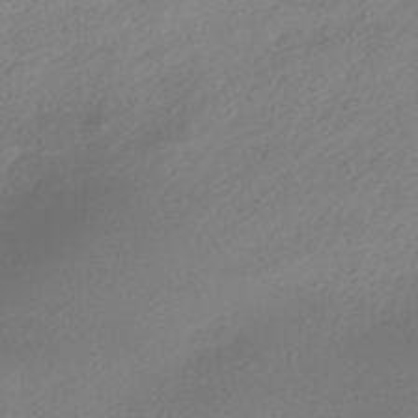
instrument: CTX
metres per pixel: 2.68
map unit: HNhu
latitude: -40.1039
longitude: 94.7085
